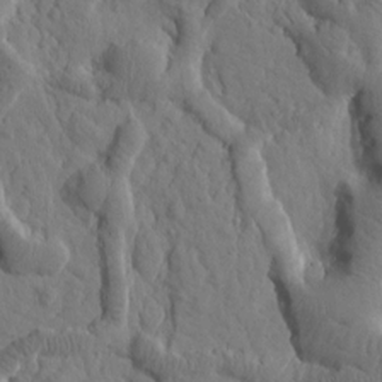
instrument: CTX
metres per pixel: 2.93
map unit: Htu
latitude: 2.1578
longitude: 179.1242
